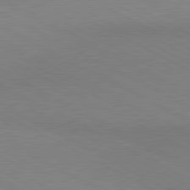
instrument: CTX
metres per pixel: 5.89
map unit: lApd
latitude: 80.8380
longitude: 149.5399
